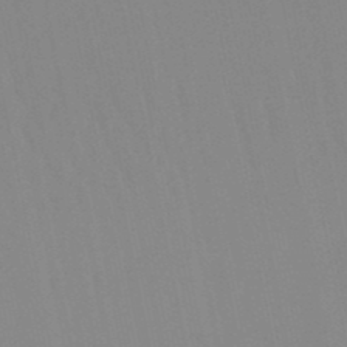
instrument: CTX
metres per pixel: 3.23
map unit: lHb
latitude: -49.1054
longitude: 70.3117
